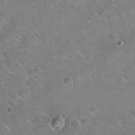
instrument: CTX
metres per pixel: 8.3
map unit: Hto
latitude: 21.1781
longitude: -50.4979
